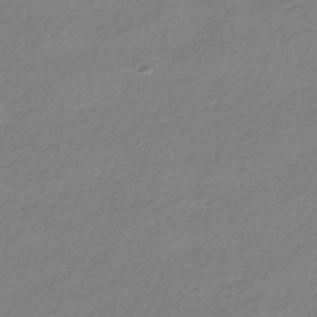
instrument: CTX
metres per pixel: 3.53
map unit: HNhu
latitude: -42.9541
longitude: 93.2376
